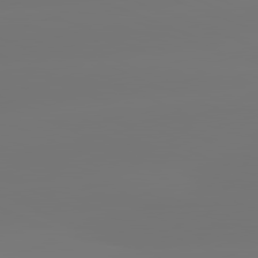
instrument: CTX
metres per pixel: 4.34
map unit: lApd
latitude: 81.8205
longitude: -150.7057
